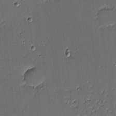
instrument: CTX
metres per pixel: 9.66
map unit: eHh
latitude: -3.8233
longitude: -82.9513
